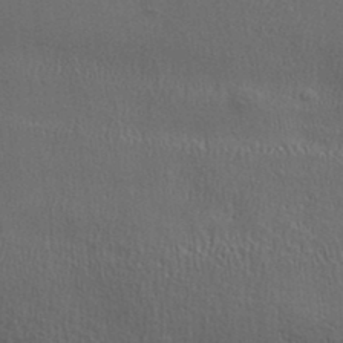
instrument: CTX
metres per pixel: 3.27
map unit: ANa
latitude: 37.4993
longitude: 20.4062
